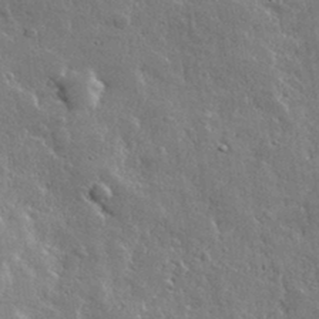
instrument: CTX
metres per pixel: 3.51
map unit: lHvf
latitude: 33.2159
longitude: -90.4601
